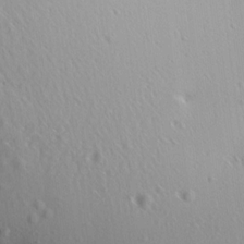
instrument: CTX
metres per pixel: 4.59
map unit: Aa
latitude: 12.6302
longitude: -142.9514
